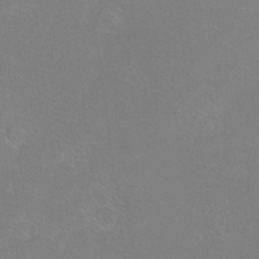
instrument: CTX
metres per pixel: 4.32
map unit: eHh
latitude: -10.8975
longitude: -65.8016
